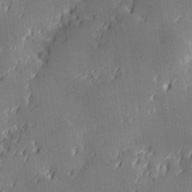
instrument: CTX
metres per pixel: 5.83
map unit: Hve
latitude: 28.4790
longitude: 145.1809
